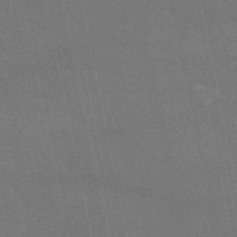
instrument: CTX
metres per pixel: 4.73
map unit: HNb
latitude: -52.6140
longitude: -40.1199
